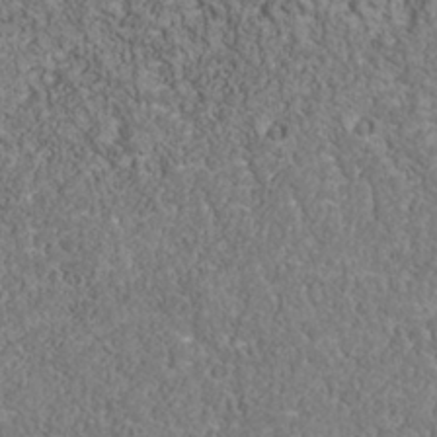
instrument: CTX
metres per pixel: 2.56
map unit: Nhu
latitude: -40.1228
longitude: -84.2145
